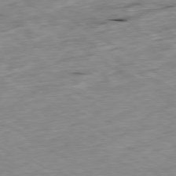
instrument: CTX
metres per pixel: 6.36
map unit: Ap
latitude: -79.9367
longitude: -90.4601
